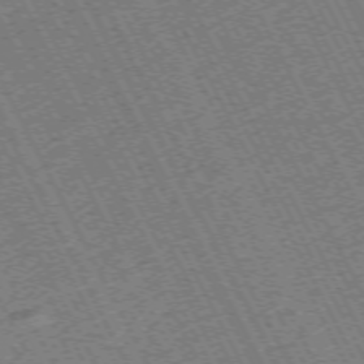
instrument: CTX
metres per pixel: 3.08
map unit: Hpe
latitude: -71.5210
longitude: 10.6708
